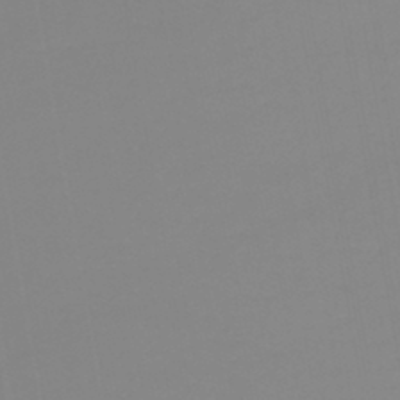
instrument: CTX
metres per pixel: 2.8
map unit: lHb
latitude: -44.1984
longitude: 60.7274
